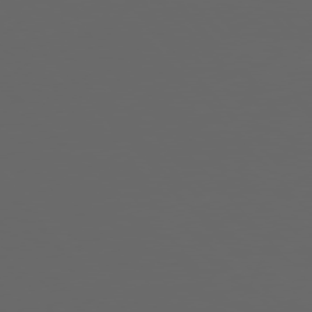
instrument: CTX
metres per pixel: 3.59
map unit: Hpe
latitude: 77.1214
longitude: -166.3467
